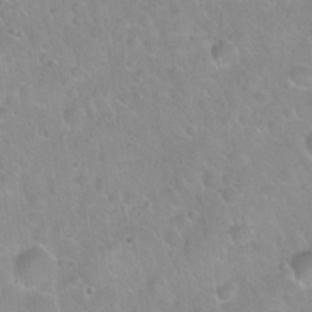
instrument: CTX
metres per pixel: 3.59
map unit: Hto
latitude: 21.5749
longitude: -52.5924
